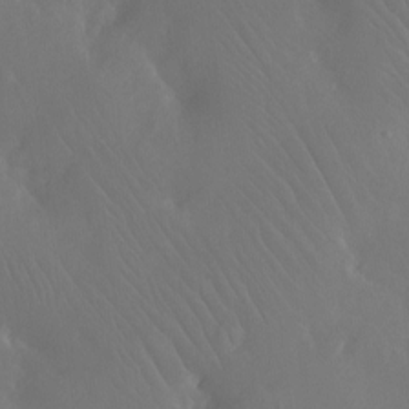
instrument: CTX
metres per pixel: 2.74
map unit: Ht
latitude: -11.7289
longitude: -43.5749
